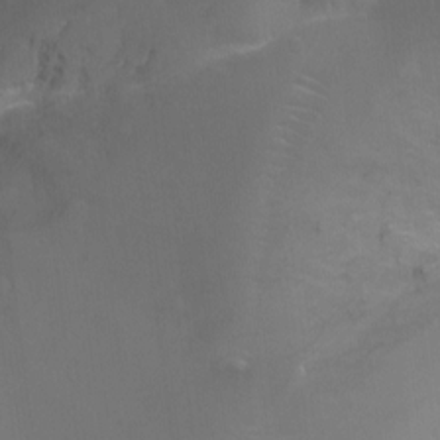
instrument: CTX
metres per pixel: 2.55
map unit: Ht
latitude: -8.7652
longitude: -24.7246
